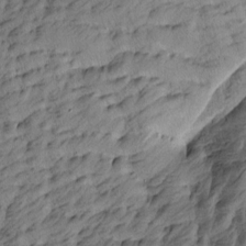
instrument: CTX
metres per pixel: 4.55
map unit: Htu
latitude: -5.0108
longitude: -176.5357
